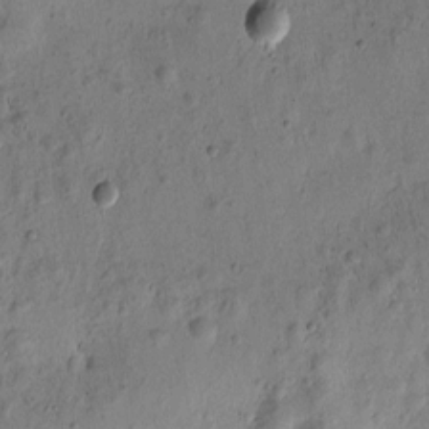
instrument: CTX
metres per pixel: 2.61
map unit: Htu
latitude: -3.1998
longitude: 171.4266
